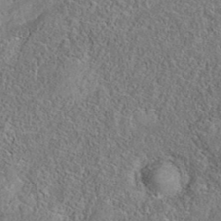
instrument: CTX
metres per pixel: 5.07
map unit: eAb
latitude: 35.8961
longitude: 106.6708
